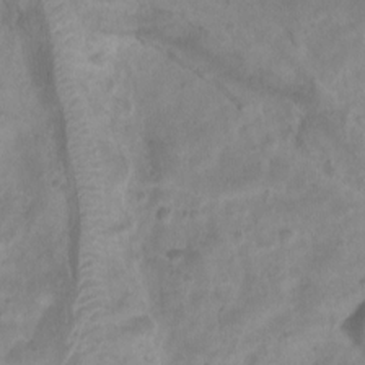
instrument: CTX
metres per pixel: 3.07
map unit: Htu
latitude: 3.5560
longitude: -21.7639
